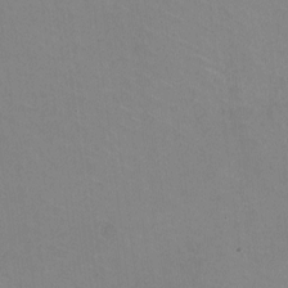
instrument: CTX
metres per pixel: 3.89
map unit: HNhu
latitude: -1.3510
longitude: -1.9906
